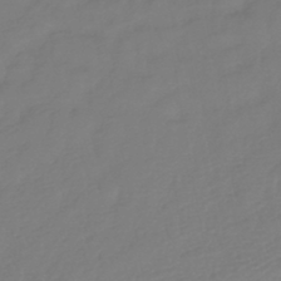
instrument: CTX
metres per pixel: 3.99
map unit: lHb
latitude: -42.3684
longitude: 77.3510
